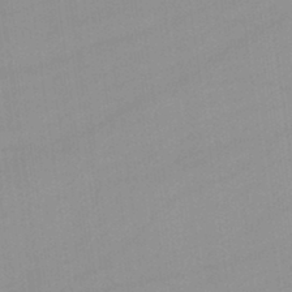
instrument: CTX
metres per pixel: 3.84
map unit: lHb
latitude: -45.1053
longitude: 66.3684
